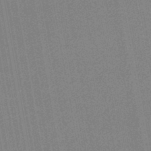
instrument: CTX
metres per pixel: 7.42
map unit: lHb
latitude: -44.6896
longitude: 74.5385
